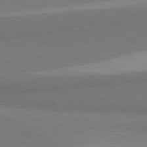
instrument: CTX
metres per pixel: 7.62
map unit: lApd
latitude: 81.2537
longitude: 158.0283
